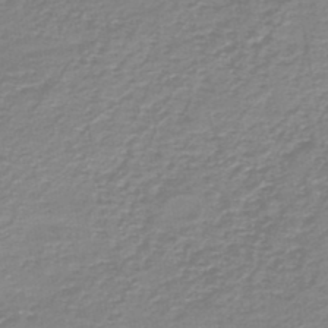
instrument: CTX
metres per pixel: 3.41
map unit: HNb
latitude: -46.3873
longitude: 52.0283
